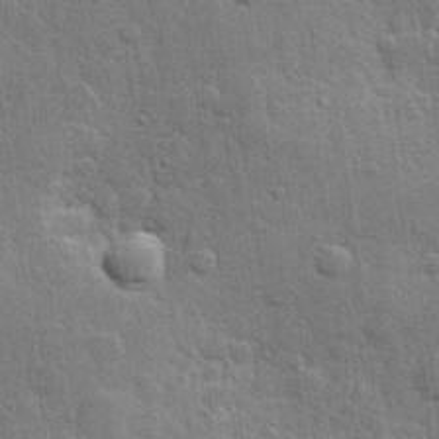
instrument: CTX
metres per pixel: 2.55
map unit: Hve
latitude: 25.7071
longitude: 149.4266
